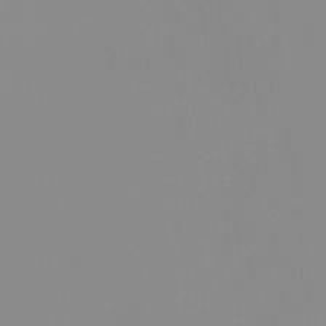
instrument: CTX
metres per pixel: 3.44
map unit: Hto
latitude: -8.1228
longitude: -49.9528
